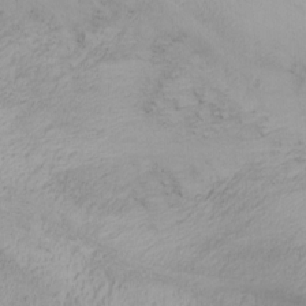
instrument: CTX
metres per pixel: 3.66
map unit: Nhu
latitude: -1.6911
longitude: -74.6113
